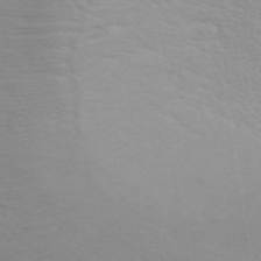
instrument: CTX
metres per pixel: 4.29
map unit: ANa
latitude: 39.8961
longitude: 20.6329
